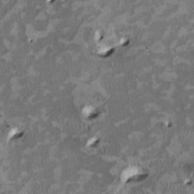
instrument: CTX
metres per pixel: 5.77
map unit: HNhu
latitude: 2.5923
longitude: -4.4790
